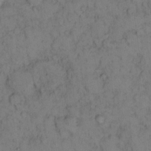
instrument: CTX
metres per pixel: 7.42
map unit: eHh
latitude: 14.4034
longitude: -62.9136
